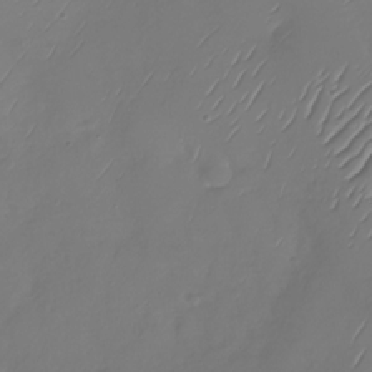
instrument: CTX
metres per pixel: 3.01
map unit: Nhu
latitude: -29.1242
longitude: -59.3860
